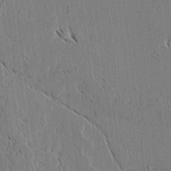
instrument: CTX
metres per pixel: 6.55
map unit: lAvf
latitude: 3.0458
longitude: -106.4223
